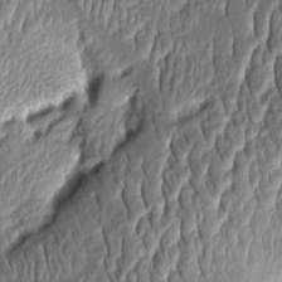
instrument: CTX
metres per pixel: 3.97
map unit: Aa
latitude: 8.9136
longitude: -132.7057
